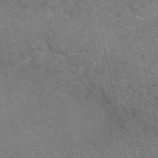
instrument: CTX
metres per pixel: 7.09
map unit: eAb
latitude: 48.7813
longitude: 114.2172
